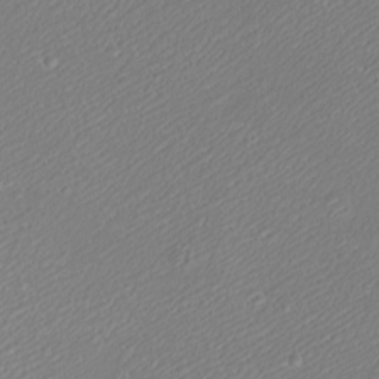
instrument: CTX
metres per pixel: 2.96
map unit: eHh
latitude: -9.1053
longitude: -69.8961
